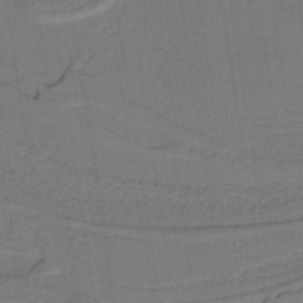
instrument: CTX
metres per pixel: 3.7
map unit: lHb
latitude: -38.7463
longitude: 55.0109
